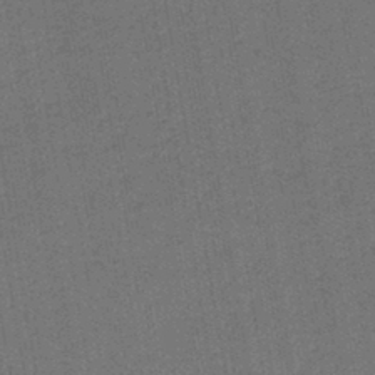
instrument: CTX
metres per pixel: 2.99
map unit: lHb
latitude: -43.7666
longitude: 62.9352
